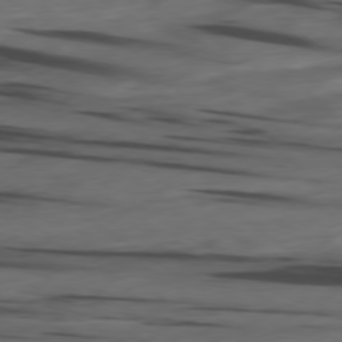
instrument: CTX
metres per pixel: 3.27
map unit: Ap
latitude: -79.8611
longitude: -62.2901
